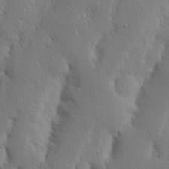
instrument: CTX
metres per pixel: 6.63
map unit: Nhu
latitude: 18.8380
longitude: -75.3482
